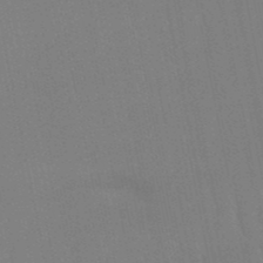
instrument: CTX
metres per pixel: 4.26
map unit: lHb
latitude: -49.8801
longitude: 70.6519
